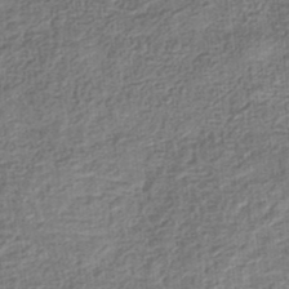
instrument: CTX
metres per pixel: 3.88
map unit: eHb
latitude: -35.6533
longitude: 79.7288
